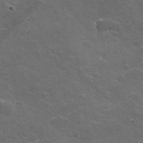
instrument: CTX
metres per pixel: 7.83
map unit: lHvf
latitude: 35.5182
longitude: -91.7450
